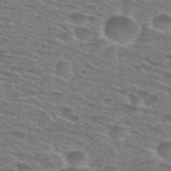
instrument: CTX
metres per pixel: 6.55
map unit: Hto
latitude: 28.8947
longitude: -47.5938
